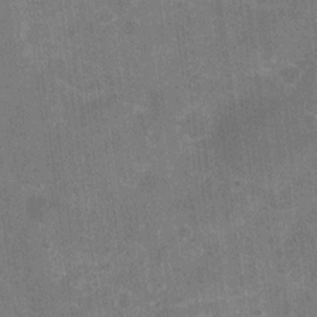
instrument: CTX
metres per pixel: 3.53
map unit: Nhu
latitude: -16.2362
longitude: -58.2712
